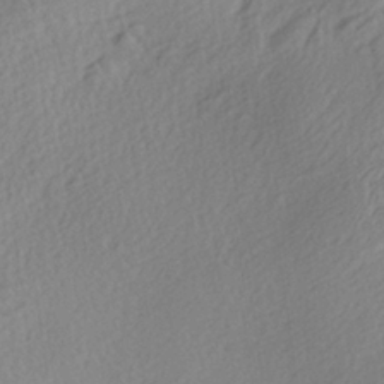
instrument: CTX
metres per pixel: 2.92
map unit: Aa
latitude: 27.5938
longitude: -135.6505
